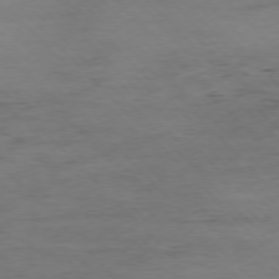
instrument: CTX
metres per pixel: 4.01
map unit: Ap
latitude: -77.1620
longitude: -82.8569
